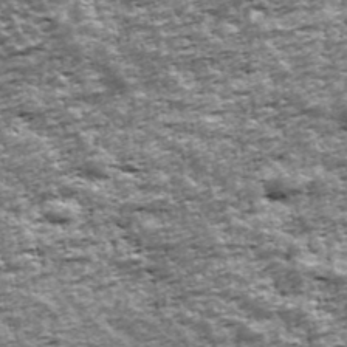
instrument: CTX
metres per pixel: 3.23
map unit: Ave
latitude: 42.3467
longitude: -111.8772
